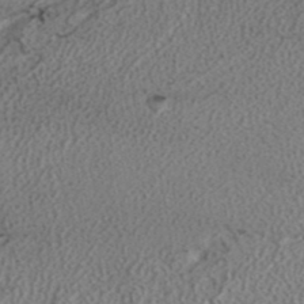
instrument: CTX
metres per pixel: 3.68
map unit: ANa
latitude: 39.5371
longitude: 24.6140
